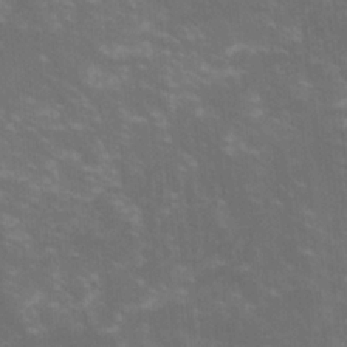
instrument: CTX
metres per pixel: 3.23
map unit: lHvf
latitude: -14.1795
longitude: -101.6883
